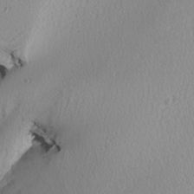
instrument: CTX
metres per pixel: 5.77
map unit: Nhu
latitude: -8.4440
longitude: -94.5546
